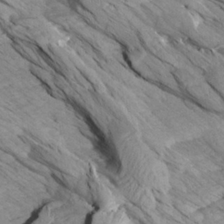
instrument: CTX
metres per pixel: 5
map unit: Aa
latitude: 27.2726
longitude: -133.5749
